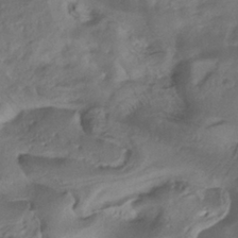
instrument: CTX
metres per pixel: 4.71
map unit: ANa
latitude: -38.2929
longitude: 96.5952
